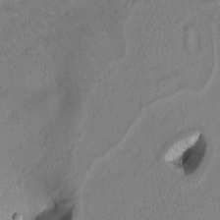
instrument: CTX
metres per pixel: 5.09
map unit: Htu
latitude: 1.6505
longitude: 175.7477
